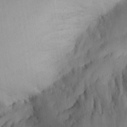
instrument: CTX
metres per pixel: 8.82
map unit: Aa
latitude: 25.2537
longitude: -128.5168
